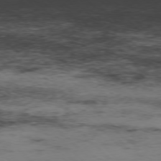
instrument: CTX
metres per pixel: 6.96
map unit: Hpe
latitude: -77.3510
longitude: 11.7856
